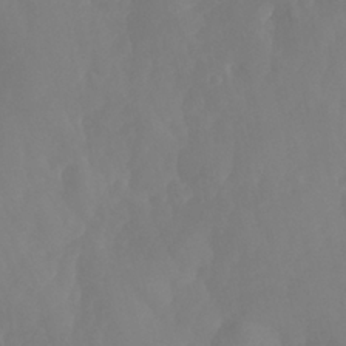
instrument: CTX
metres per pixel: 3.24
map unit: Nhu
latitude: -13.6533
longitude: -64.9325
